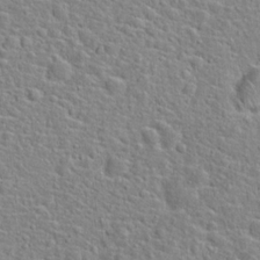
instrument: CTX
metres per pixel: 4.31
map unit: Hto
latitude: 22.4601
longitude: -46.3090
